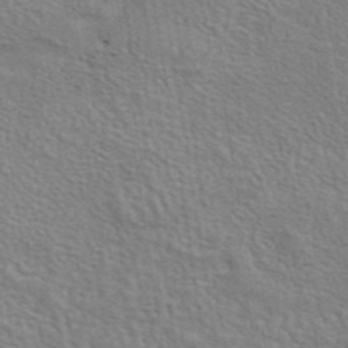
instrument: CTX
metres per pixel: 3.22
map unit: eAb
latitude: 43.4427
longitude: 112.3306
